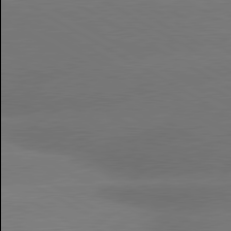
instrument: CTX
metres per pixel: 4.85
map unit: lApd
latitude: 80.4034
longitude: -149.9906
